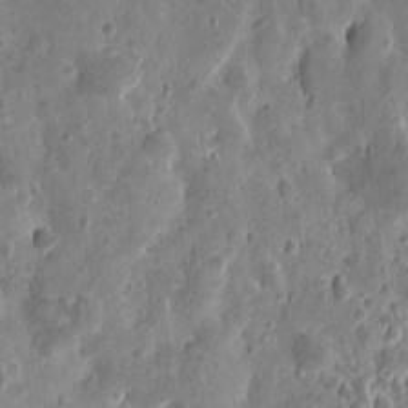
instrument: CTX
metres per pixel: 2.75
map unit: eHh
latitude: 9.4238
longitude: -73.5560
